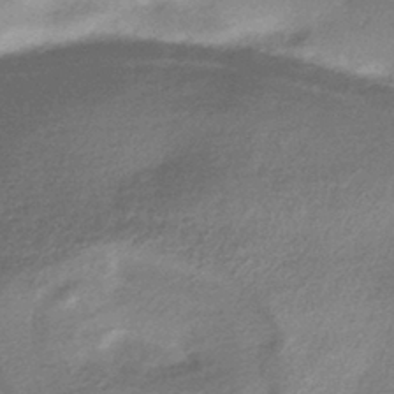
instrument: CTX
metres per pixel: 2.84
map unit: HNhu
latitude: -43.1809
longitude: 93.5210
